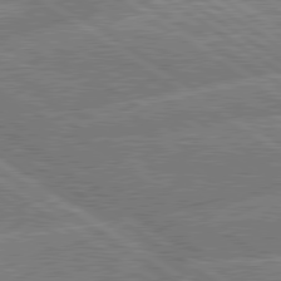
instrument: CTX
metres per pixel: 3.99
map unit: lApd
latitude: 79.8206
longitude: -157.4804
